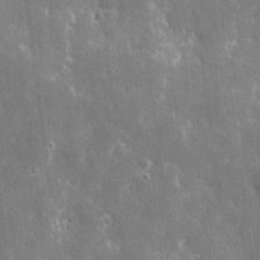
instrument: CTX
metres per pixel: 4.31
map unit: eHh
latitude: 9.5749
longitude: -70.2900
